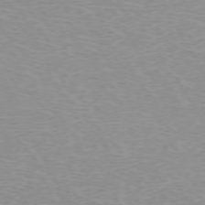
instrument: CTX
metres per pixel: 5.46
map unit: Hpe
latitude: -71.9367
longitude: 12.3684
